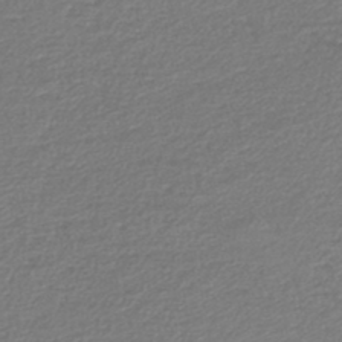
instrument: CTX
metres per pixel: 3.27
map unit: lHb
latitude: -44.7841
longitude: 59.0675
